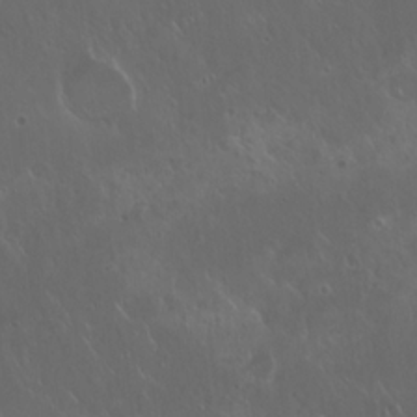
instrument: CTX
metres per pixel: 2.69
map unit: Hto
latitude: 19.7071
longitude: -57.2159
